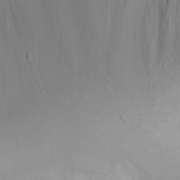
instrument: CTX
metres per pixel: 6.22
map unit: Nhu
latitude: -4.6140
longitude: -82.8946
